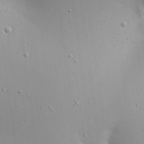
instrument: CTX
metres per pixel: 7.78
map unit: Aa
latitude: 18.8191
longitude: -141.3859
